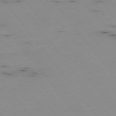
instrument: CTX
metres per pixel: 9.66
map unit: Hpe
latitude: -74.6519
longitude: 3.4643
